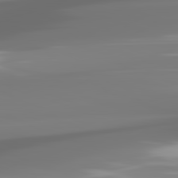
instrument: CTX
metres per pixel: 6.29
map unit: lApd
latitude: 81.9339
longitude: -169.2726
